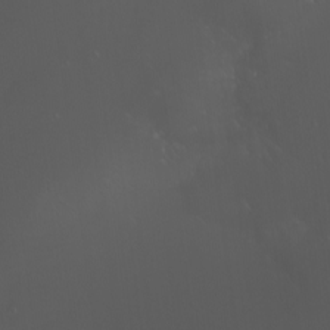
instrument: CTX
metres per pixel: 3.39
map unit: Nhu
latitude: -7.4832
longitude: -74.3845
